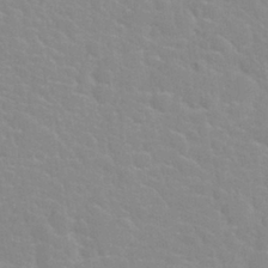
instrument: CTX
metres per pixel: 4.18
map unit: Nhu
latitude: 27.8395
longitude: -51.9339
